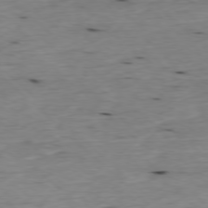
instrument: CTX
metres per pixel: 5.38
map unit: Ap
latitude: -77.7667
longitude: -89.1970
